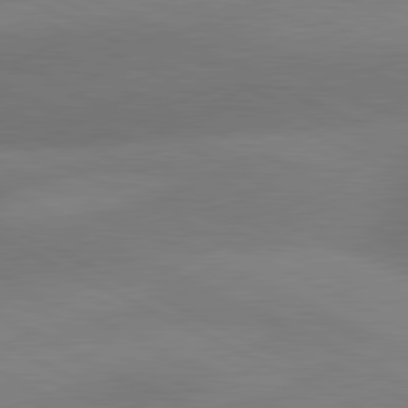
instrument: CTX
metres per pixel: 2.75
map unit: lApd
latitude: 81.0836
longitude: 128.6141
